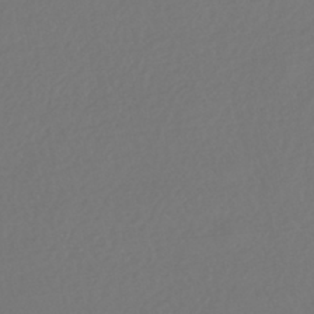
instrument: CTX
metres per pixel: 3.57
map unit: HNhu
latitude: -42.9919
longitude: 93.7289
